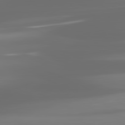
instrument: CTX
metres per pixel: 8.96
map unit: lApd
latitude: 81.7072
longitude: -136.4223
